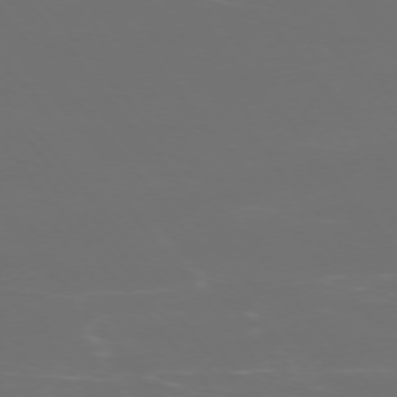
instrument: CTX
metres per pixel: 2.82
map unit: Ap
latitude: -75.0298
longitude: -77.1403
